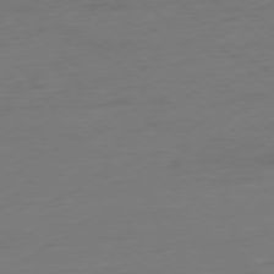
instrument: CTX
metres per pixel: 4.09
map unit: Ap
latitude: -78.2928
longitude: -76.8380
